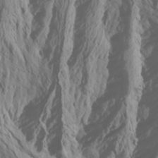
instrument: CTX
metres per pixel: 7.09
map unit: Htu
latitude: -7.3131
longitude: -66.2333
